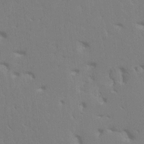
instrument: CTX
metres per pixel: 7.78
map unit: HNhu
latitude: 7.7072
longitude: -2.1766
